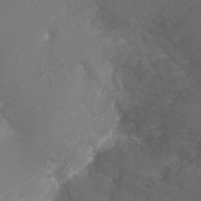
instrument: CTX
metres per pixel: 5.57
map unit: Ht
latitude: -2.7085
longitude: -25.4237
